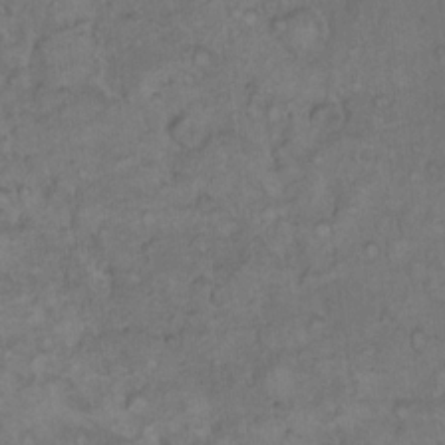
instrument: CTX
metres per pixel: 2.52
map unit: Hto
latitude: 10.3090
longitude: -60.2900
